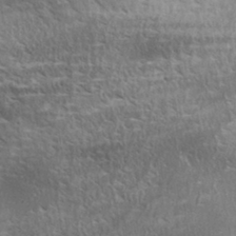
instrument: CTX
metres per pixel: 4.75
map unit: Aa
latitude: 33.0836
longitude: -140.5167
